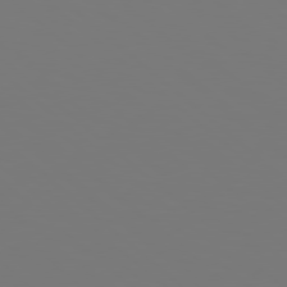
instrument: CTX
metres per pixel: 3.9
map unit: Hpe
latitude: 78.3845
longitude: -163.2348
